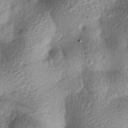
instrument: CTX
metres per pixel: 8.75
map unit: lAa
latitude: -10.0094
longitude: -124.8380
